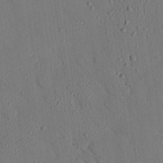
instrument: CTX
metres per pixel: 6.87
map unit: eHh
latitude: 25.3103
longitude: -79.8773
